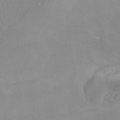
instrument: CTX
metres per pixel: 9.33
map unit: HNhu
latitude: -43.1053
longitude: 94.4818
